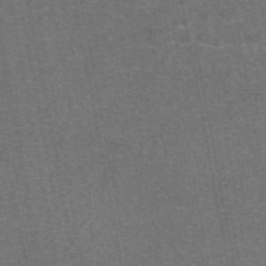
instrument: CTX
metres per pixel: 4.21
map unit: eAb
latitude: 47.4805
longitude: 105.6155
